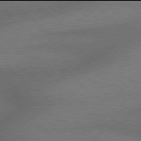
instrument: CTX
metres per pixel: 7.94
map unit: Hpe
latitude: 77.9906
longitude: -157.8772
